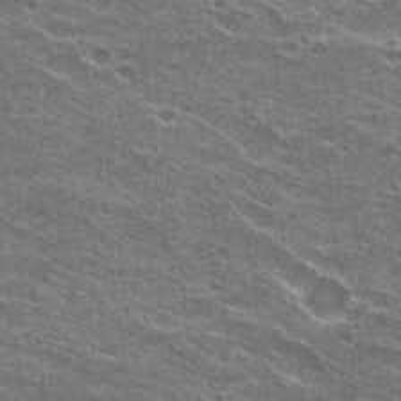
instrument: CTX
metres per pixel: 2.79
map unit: Hto
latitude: 23.2726
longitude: -41.3859
